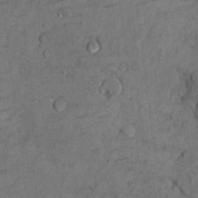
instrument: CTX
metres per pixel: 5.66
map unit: Hto
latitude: 9.1025
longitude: -36.1011
